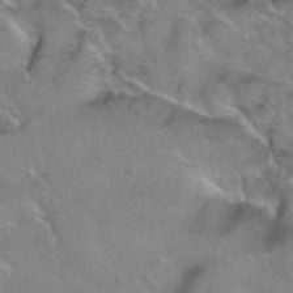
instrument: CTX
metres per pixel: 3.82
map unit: Hto
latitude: 39.3859
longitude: -44.2333
